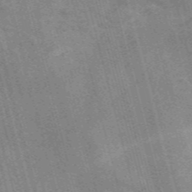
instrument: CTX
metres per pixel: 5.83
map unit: Nve
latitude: -59.0108
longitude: 65.4077
